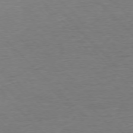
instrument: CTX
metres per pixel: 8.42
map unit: Ap
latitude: -76.7274
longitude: -94.7058
